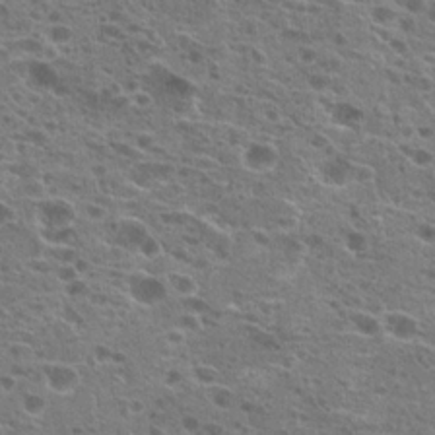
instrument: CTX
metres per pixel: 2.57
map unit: Hto
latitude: 20.4790
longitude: -41.5560
